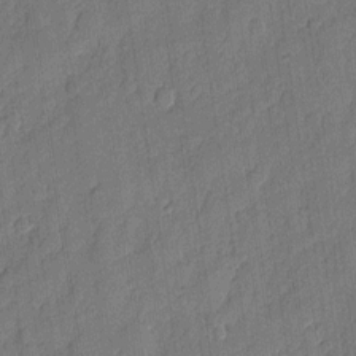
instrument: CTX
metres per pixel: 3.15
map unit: eHh
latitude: 5.8016
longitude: -75.7072
